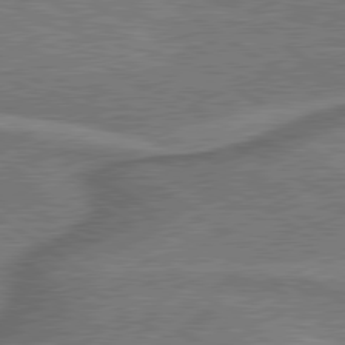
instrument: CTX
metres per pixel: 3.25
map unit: lApd
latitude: 79.8961
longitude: 173.1053
